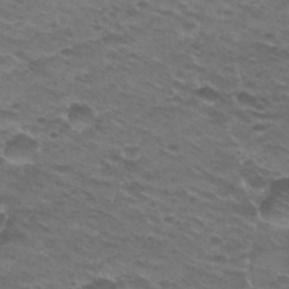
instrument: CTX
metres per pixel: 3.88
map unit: Hto
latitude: 25.1970
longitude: -29.8016
